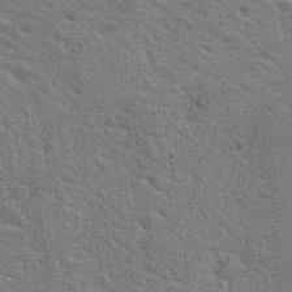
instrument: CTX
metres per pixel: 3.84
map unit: Hto
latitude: 19.6882
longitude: -33.5182
